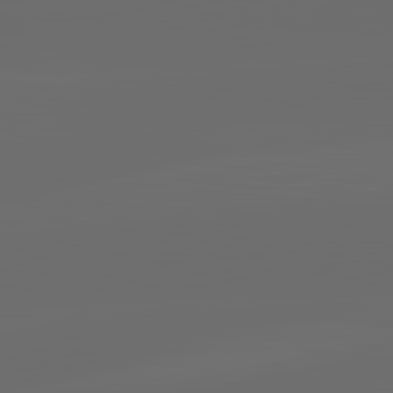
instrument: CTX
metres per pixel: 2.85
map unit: lApd
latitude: 83.8772
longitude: -129.9339
